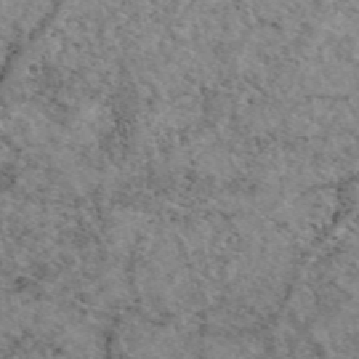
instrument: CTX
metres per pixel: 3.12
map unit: eAb
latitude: 49.2726
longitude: 113.2565
